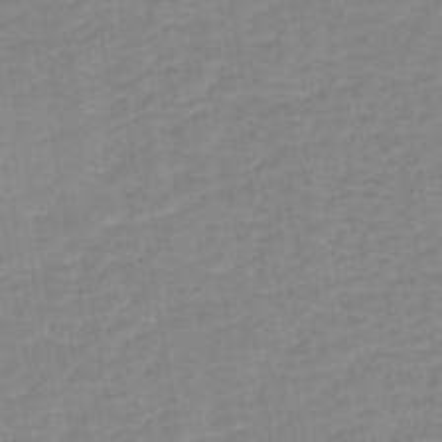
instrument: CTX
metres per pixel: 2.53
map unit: eHh
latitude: -42.9352
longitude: -31.7072
